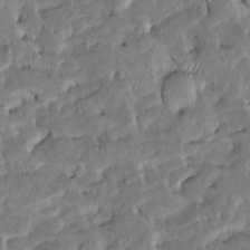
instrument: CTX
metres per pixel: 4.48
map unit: Htu
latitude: -6.8030
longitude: 145.5399
